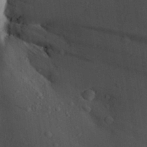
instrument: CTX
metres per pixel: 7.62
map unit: Aa
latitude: 28.2333
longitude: -131.1593
